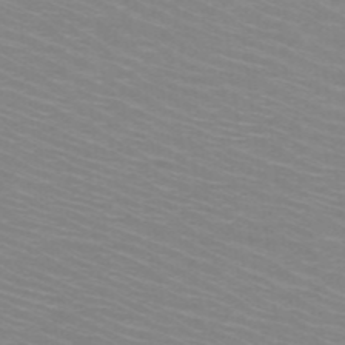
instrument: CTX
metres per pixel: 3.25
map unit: HNb
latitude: -48.2362
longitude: -45.6316
